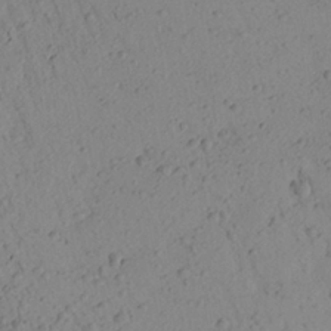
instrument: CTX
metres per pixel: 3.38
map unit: Aa
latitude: 23.1214
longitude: -149.1025
